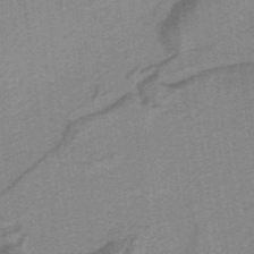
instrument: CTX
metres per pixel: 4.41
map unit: HNb
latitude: -38.8030
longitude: 54.1228
